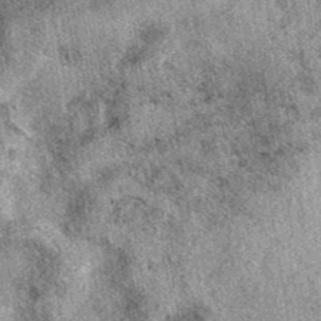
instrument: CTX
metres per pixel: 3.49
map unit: eAb
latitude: 39.7072
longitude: 110.6896
